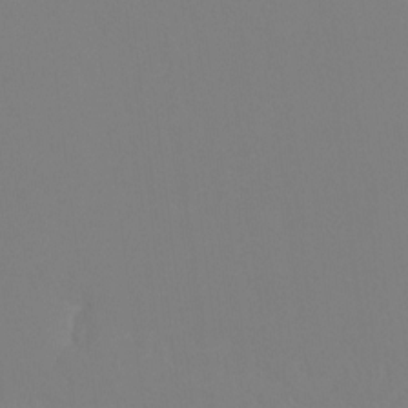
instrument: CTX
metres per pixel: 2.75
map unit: Ht
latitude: -8.5574
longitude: -33.4237
